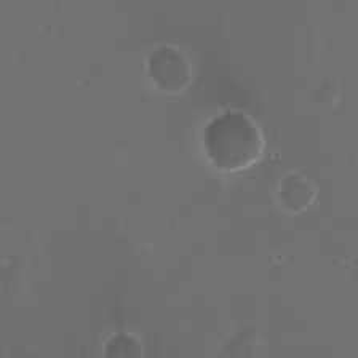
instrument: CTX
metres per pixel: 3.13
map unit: HNhu
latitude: -2.4440
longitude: -3.3104
